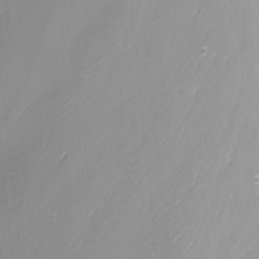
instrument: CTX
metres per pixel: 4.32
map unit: Nhu
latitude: -9.0297
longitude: -79.4238
